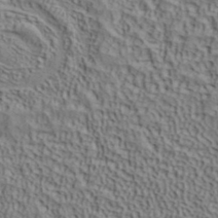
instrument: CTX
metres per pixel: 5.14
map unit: ANa
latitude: 39.5749
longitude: 28.5007
